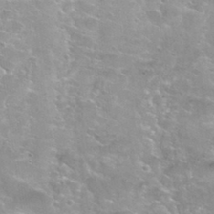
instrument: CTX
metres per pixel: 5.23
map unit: Hto
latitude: 30.1956
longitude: -46.6869
